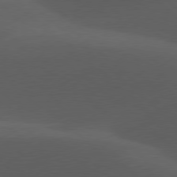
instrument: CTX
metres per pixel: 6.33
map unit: lApd
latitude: 78.0444
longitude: -54.3278
